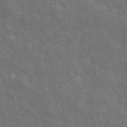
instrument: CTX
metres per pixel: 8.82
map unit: eHh
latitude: 4.9136
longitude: -70.6679
